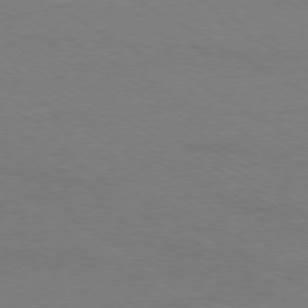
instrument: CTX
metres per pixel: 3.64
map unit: Ap
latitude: -79.4076
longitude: -82.8191
